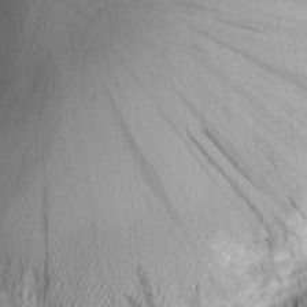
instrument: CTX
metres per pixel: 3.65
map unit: Nhu
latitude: -4.7085
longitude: -152.2712
